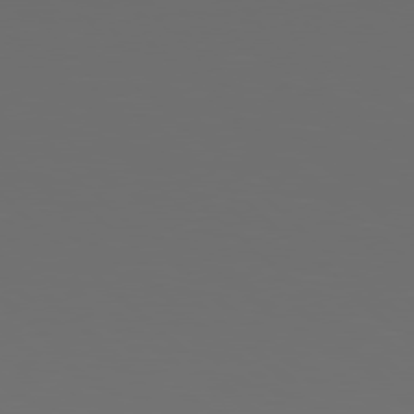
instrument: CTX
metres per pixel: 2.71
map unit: Hpe
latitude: 78.1389
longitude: -173.4804
